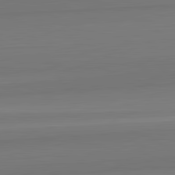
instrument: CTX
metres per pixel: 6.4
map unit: lApd
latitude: 82.5545
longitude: 168.8408
